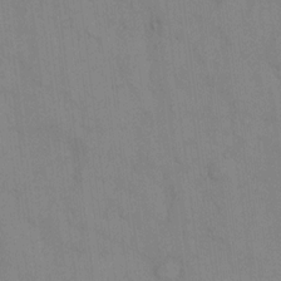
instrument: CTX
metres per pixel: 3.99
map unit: eHh
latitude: 13.4616
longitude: -62.4034
